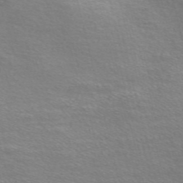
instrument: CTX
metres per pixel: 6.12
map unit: Nve
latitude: -56.6707
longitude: 59.9745
